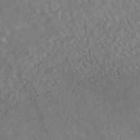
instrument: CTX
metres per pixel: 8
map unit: HNhu
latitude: -45.8611
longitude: 106.9731
